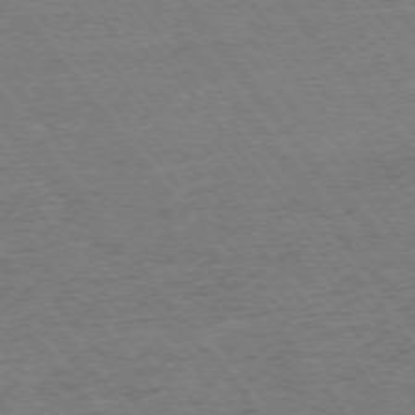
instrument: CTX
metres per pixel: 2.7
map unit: Ap
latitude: -75.4266
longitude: -88.3279
